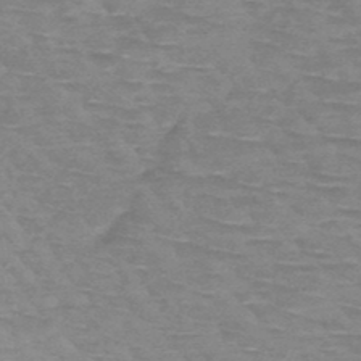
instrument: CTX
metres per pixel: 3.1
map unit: HNb
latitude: -48.5385
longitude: -49.0081
